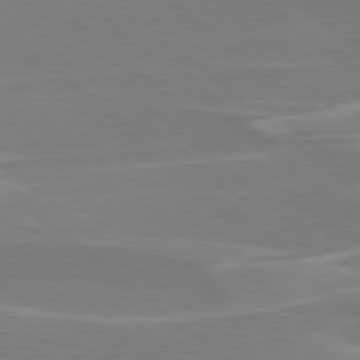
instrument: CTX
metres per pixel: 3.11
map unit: Hpe
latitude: 78.1578
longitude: -126.0633
